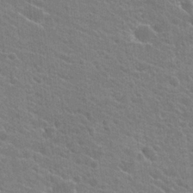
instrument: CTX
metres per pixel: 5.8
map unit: Hto
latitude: 23.8772
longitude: -40.8002
